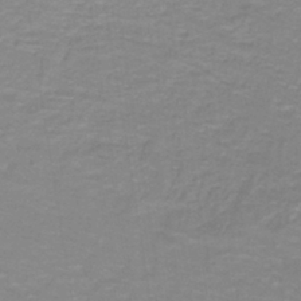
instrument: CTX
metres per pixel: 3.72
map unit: lHb
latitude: -41.1431
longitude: 56.0283
